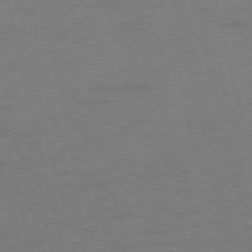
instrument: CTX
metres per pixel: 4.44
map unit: Ap
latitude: -75.9556
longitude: -74.1578
